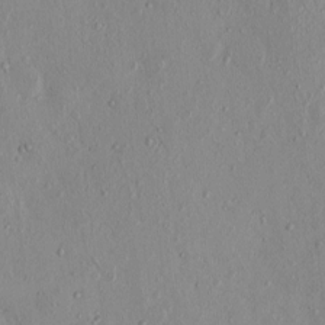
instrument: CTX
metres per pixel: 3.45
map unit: eHh
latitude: -0.2551
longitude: 17.1998
